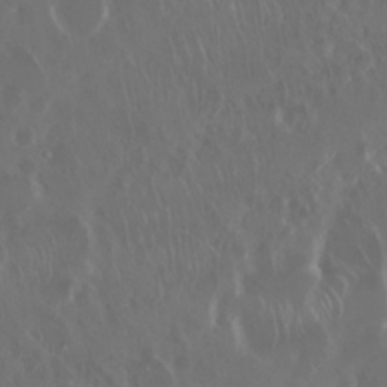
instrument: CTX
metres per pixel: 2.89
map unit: Nhu
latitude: 29.6127
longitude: -60.0255
